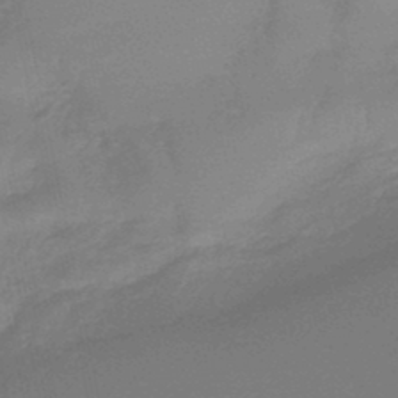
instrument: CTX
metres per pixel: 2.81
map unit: eHb
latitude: -45.3888
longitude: 85.5021
